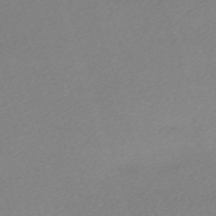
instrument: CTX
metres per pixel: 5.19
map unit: eHh
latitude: -61.8044
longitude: 53.2565
